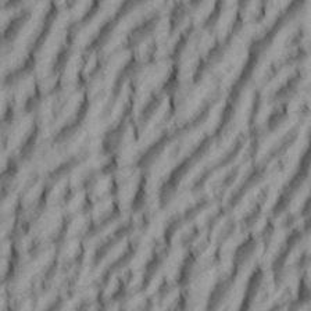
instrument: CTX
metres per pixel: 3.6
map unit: eHh
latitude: 34.6301
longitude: -137.3860
